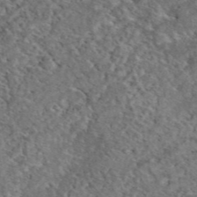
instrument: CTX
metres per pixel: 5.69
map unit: eAb
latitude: 45.4993
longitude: 113.9745
